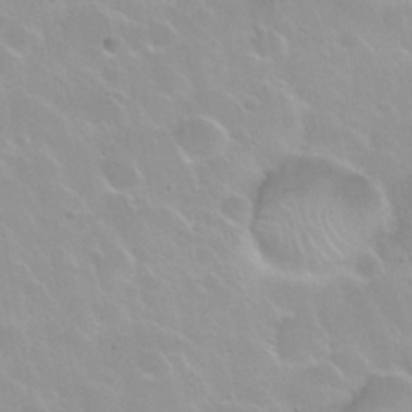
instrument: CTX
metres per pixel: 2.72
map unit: Nhu
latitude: 30.2712
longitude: -55.1025
